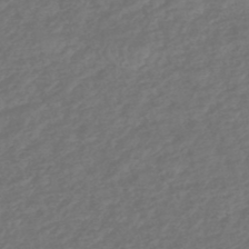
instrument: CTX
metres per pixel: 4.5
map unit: HNhu
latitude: -47.6910
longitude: 96.8408
